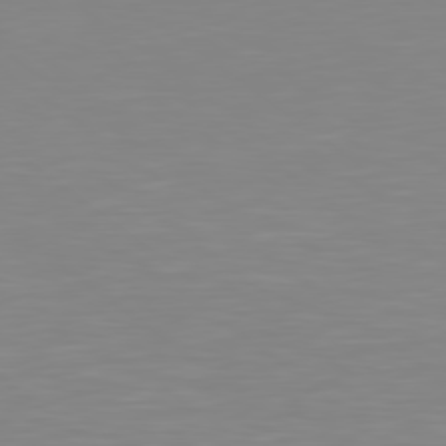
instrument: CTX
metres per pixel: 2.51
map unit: Hpe
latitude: 78.9703
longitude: -173.3103
